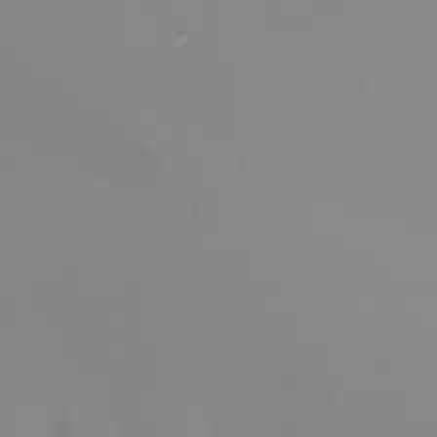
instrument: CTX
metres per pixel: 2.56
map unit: Nhu
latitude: -7.8422
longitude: -74.2900
